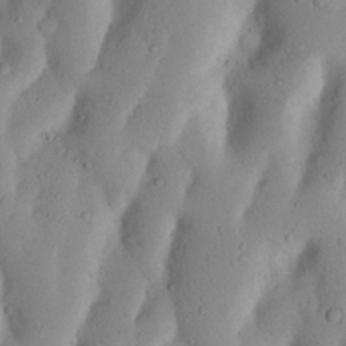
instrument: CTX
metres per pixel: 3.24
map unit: Nhu
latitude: 17.7261
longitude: -75.5749
